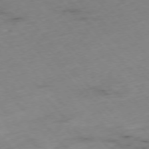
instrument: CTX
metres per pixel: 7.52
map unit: Hpe
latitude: -76.1795
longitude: -18.0822
